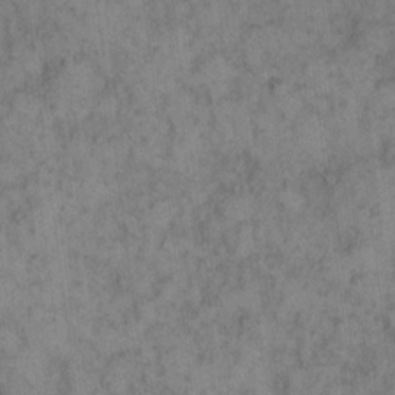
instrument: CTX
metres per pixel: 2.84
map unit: eHh
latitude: 11.8772
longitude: -62.6491
